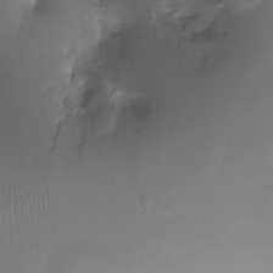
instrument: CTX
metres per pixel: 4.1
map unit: Ht
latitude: -11.9178
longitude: -45.5749
